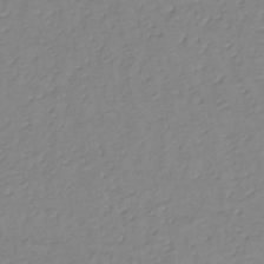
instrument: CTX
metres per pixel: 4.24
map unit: lHb
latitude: -34.7274
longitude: 72.4629
